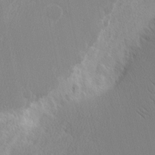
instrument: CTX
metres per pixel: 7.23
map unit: Nhu
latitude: 2.1200
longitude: -76.8758
